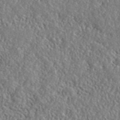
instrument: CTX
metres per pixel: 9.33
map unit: ANa
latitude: 41.4048
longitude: -86.4412
